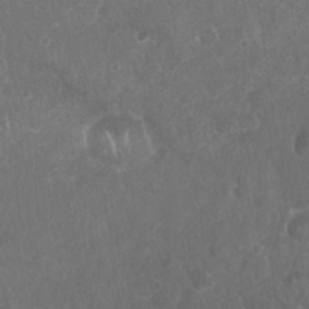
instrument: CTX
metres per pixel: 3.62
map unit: Nhu
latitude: 27.2726
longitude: -63.8773
